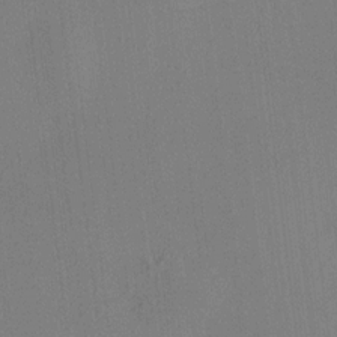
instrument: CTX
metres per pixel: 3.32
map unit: HNhu
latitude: 8.4034
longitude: 16.4251
